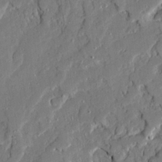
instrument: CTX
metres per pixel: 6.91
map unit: Ave
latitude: 22.5357
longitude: -129.8205
